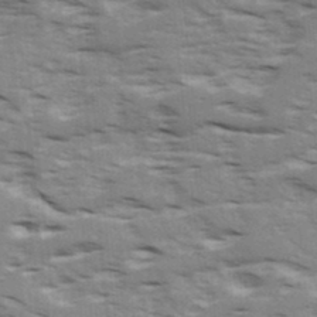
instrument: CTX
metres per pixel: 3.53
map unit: Ave
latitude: 16.3089
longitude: -129.7638
